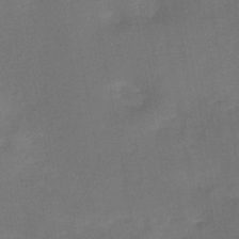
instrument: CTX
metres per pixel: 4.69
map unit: HNb
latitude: -44.5007
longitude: -38.5735
